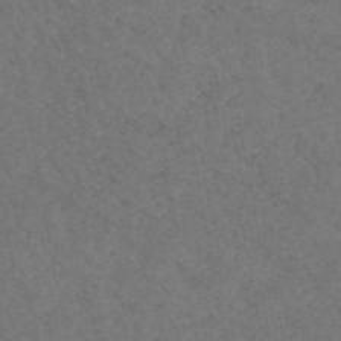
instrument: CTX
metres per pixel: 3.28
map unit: HNhu
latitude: -47.7666
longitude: 96.3684
